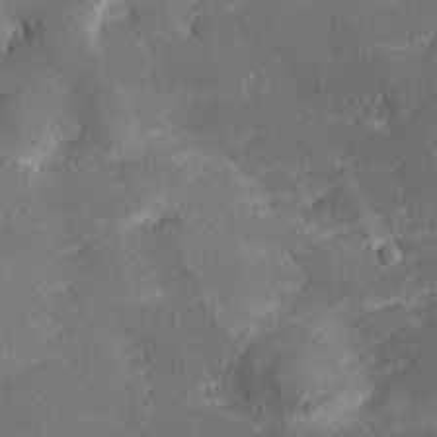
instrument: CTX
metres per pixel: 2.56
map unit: lHvf
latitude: 26.4034
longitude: 141.5399
